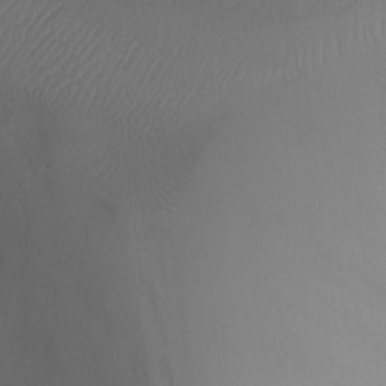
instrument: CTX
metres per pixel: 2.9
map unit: Ht
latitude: 1.2726
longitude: -20.6680
